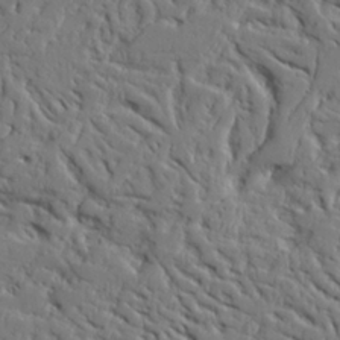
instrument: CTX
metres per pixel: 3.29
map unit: Aa
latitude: 25.2725
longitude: -129.8583
